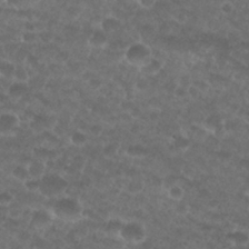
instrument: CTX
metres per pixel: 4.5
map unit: Nhu
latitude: 26.8947
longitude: -52.3656
